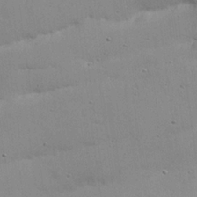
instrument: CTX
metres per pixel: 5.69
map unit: Nhu
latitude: 21.3671
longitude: -71.6505
